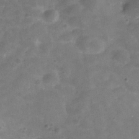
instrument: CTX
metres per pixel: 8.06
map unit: Hve
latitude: -31.7288
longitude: 92.9353
